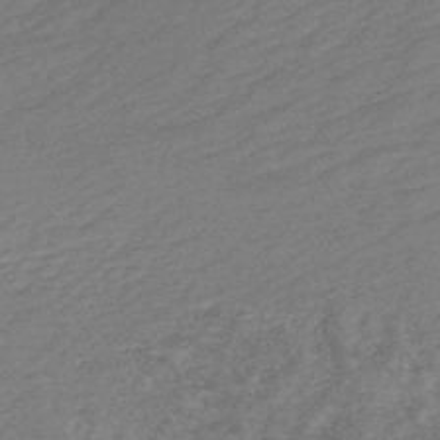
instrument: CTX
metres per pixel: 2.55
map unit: HNb
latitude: -48.3307
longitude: 60.0283
